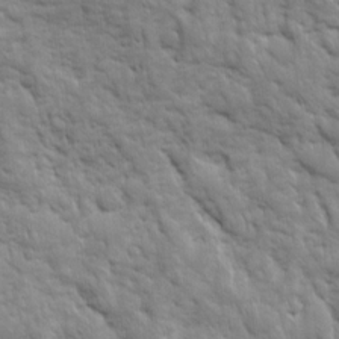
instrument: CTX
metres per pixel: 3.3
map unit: Ave
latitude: 16.1578
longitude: -132.2712
